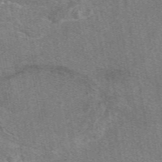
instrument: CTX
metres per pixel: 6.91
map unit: eAb
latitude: 48.8380
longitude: 113.2565
